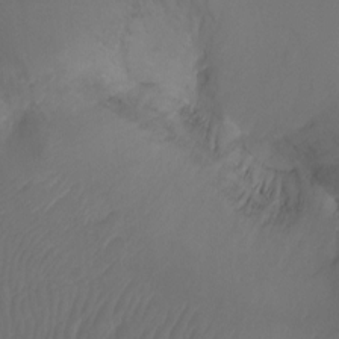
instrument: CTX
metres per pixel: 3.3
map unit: Ht
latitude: -10.1795
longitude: -35.5182
